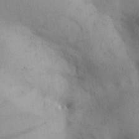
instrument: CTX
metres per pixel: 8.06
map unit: Aa
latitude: 30.4979
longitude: -145.1781
